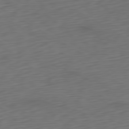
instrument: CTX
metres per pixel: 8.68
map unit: Ap
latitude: -80.8786
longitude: -68.1389
